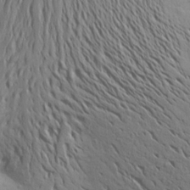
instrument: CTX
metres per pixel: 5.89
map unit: Aa
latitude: 23.4048
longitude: -146.8947
